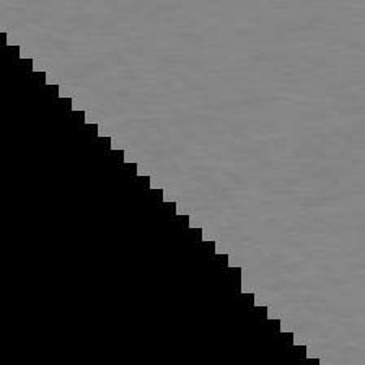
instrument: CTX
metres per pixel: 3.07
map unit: Ap
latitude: -77.4643
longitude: -83.7449
